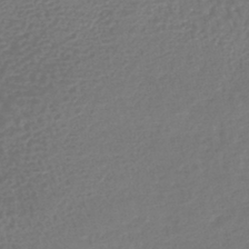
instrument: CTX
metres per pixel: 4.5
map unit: lHb
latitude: -41.8044
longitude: 68.6329
